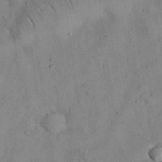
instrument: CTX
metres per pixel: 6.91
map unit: Nhu
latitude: 28.8569
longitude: -72.4412
